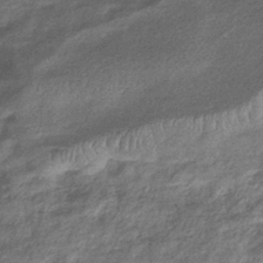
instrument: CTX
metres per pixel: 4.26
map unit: eHb
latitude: -38.6708
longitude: 78.4440
